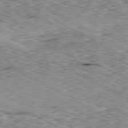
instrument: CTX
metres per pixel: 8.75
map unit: Ap
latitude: -80.3307
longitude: -48.1011
